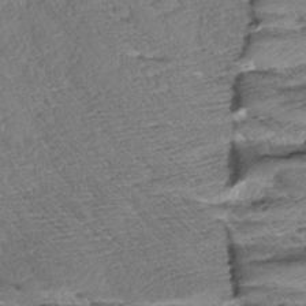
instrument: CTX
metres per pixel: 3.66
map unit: Aa
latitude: 8.4412
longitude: -133.7450
